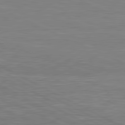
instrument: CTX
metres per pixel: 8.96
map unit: lApd
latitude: 81.3104
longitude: -168.1200
